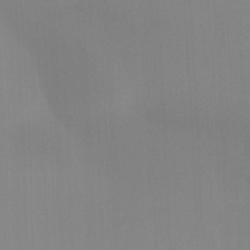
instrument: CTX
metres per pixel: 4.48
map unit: Ht
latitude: -15.5022
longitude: -53.1214
